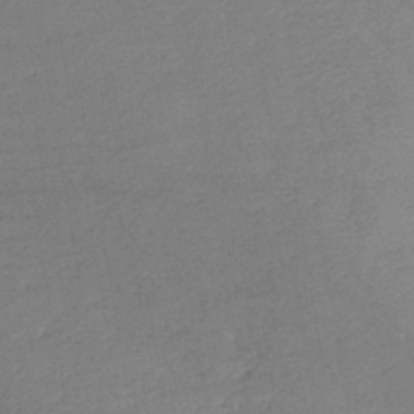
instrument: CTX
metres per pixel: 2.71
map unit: lHb
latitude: -44.3495
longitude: 71.7478
